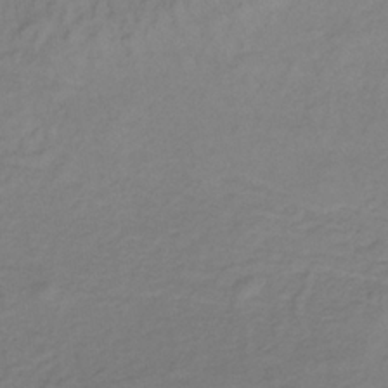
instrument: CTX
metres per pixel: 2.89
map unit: lHb
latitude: -33.5777
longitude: 66.2361
